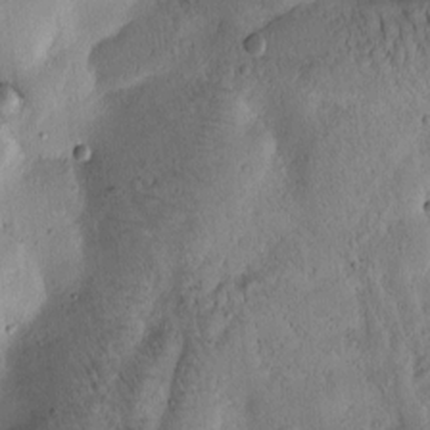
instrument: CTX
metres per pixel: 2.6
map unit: Htu
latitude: -1.0109
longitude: 170.6330
